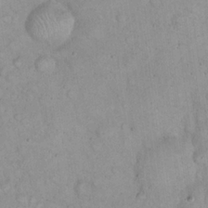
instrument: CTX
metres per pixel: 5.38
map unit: eHh
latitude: 22.7246
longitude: -58.4034
